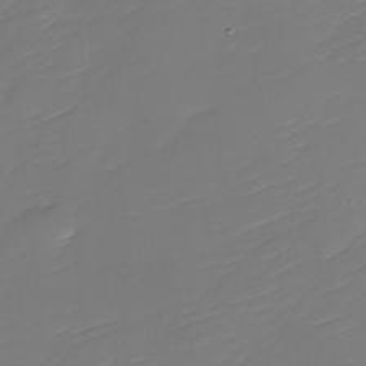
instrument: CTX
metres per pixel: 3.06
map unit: Nhu
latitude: -30.3684
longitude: -72.8569
